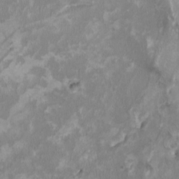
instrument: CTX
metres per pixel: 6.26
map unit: HNhu
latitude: 2.9136
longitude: -3.9906
